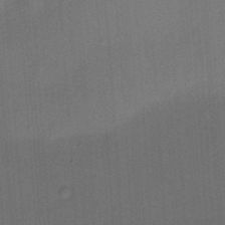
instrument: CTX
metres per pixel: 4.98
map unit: HNhu
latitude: 12.2334
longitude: 10.9542
